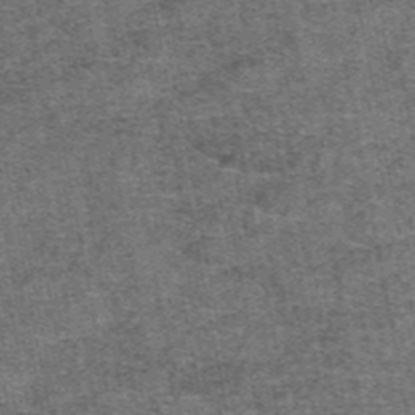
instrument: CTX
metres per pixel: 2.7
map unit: eAb
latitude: 48.1200
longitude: 104.2928
